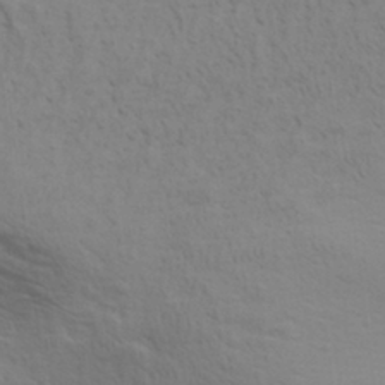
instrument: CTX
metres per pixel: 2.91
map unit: Aa
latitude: 30.1767
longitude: -139.5938
